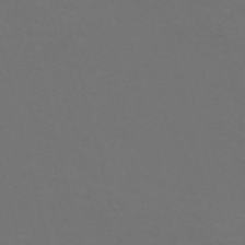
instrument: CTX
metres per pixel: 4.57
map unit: Nve
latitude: -57.4832
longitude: 52.3117
